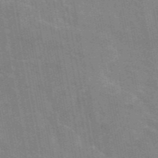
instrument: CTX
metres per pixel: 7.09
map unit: eAb
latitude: 45.4426
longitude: 122.2929
